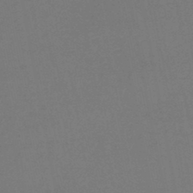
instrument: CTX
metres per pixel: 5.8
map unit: lHb
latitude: -46.5384
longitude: 68.8219
